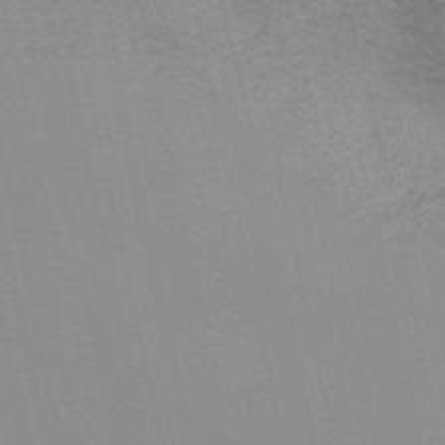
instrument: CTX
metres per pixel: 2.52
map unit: Nve
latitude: -57.1431
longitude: 60.5952
